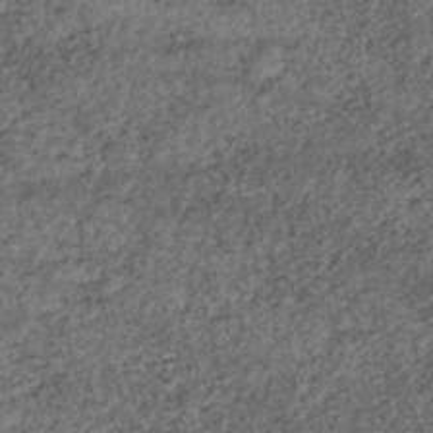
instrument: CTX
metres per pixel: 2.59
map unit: ANa
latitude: -42.5384
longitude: 109.0675
